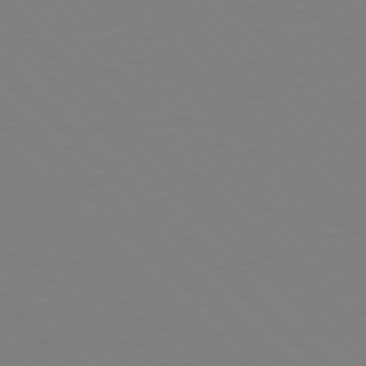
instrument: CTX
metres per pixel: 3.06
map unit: Hpe
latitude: 77.4237
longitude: -126.0255
